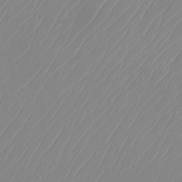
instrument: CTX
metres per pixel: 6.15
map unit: eHh
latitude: -6.1417
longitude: -88.1767
